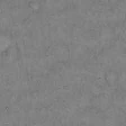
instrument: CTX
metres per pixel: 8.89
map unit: eHh
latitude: 14.0633
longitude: -64.8002
